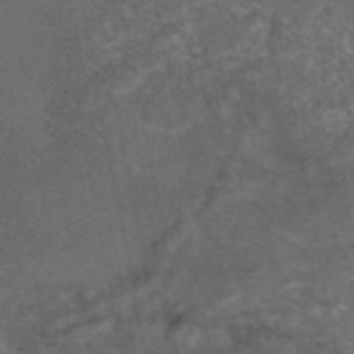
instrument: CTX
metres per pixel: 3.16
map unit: eAb
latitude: 46.1578
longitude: 113.9745
